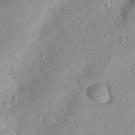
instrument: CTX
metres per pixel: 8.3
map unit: Nhu
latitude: 19.9717
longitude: -77.0836
